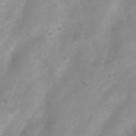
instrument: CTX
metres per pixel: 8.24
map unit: Nhu
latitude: 3.9528
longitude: -25.1781
